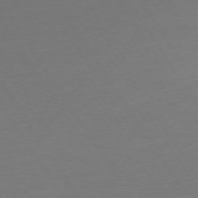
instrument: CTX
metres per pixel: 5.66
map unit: Ap
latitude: -75.1432
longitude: -68.1389
